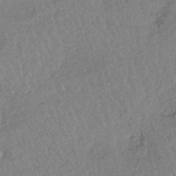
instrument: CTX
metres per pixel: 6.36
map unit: lHb
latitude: -40.5007
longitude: 68.9919
